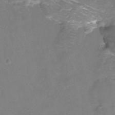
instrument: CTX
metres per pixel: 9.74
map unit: Htu
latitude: -13.3321
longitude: -49.0269
